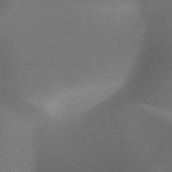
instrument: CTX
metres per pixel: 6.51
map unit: HNhu
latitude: -47.4832
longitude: 30.5951
